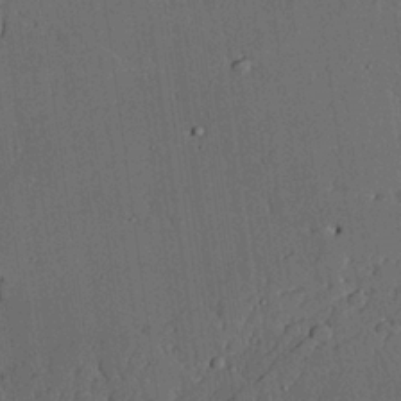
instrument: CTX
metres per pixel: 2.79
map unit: lAvf
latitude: 24.7057
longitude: -111.3293
